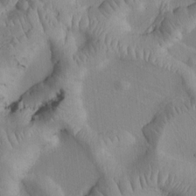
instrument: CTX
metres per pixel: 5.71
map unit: Htu
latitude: 3.4426
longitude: 147.6155
